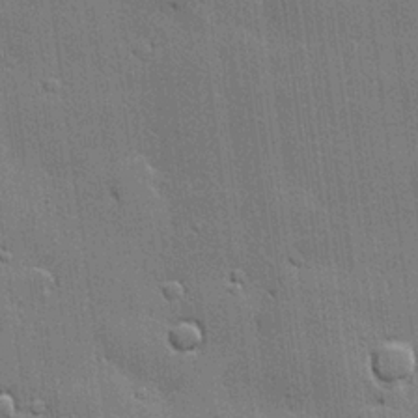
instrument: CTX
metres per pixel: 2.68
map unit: lHvf
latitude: 20.8002
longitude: 145.9745
